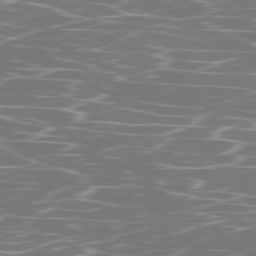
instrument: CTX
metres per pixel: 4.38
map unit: Ap
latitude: -79.8800
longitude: -71.3859
